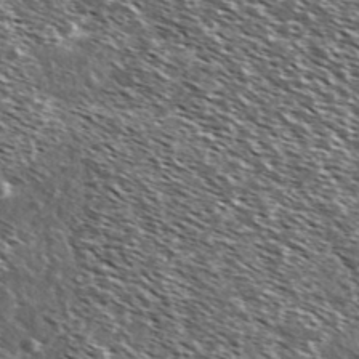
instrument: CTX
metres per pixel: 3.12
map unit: Ave
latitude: 37.1781
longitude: -108.6490
